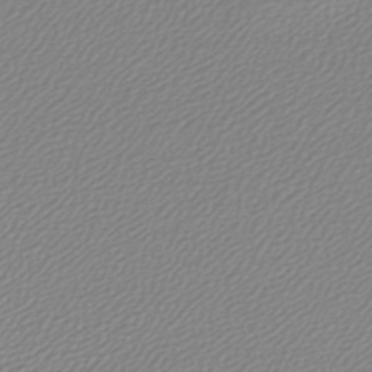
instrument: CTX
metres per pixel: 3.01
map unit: lHb
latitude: -44.5952
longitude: 65.0865
